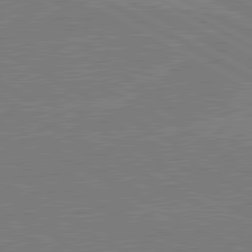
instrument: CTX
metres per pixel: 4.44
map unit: lApd
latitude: 80.7435
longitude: -126.5735
